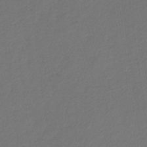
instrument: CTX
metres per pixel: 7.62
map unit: eHb
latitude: -30.1983
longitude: 68.1416
